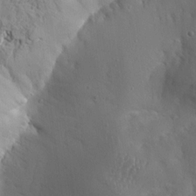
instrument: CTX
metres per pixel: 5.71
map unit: Aa
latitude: 13.6505
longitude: -142.9325
